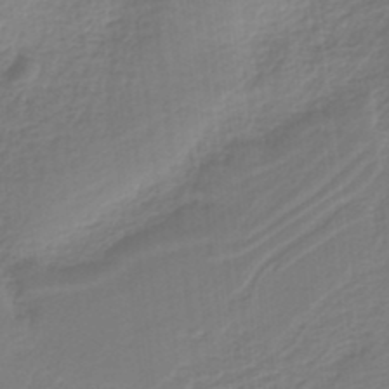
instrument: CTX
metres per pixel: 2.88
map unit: HNb
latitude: -37.6910
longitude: 55.5588
